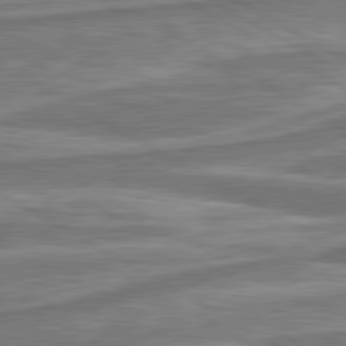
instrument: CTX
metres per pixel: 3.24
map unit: lApd
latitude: 80.5168
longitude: -177.9906
